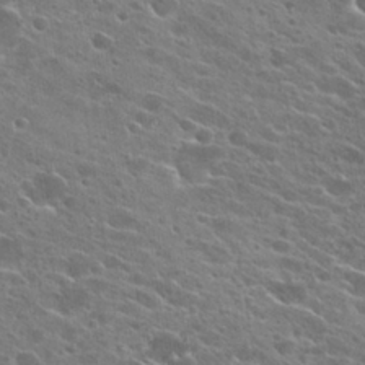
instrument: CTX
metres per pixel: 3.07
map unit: Hto
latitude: 23.9717
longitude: -41.1781
